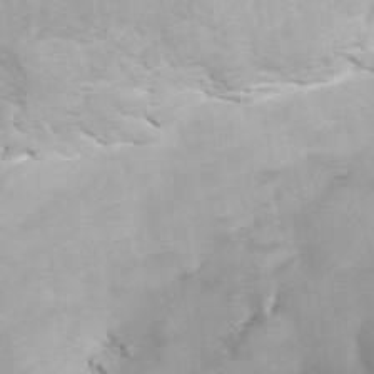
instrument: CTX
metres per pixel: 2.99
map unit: ANa
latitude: 41.7260
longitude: 52.0850
